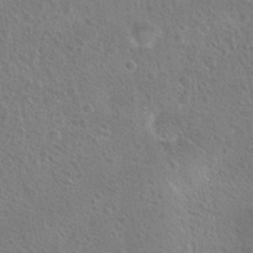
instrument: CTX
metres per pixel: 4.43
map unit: Hto
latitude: 23.3293
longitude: -48.6113
